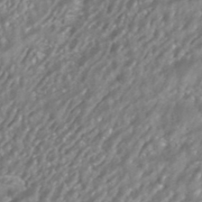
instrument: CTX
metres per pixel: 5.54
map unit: HNhu
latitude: -41.9556
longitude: 102.9164
